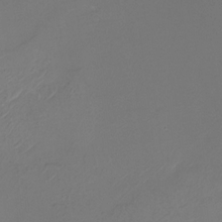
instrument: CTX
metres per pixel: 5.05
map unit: Nhu
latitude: -13.7100
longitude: -69.6883
